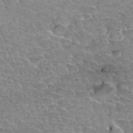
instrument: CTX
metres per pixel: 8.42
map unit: Hto
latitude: 34.4979
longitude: -46.0633
